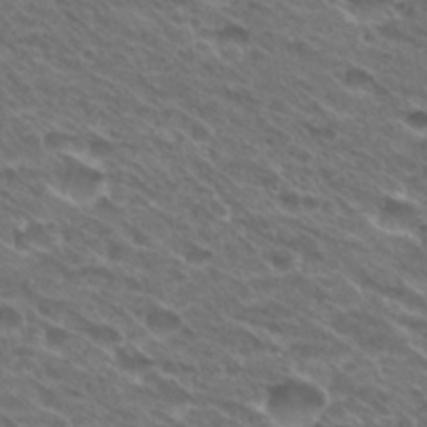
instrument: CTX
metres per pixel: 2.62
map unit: Hto
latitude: 30.9703
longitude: -43.0647
